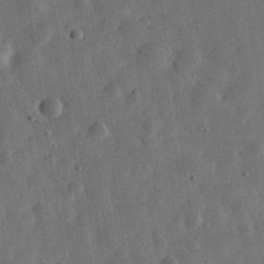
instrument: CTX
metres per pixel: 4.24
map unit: eHh
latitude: 31.9528
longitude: -75.9906
